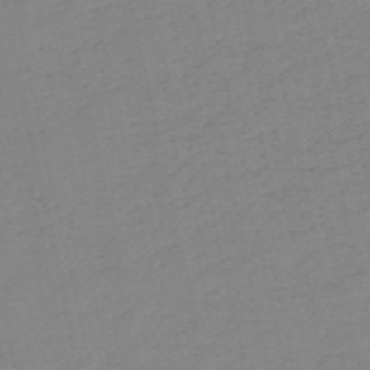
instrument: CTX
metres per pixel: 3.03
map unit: HNb
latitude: -53.9178
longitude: -39.1970
